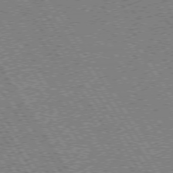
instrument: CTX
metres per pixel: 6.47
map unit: Hpe
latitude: 73.5183
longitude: -140.9702
